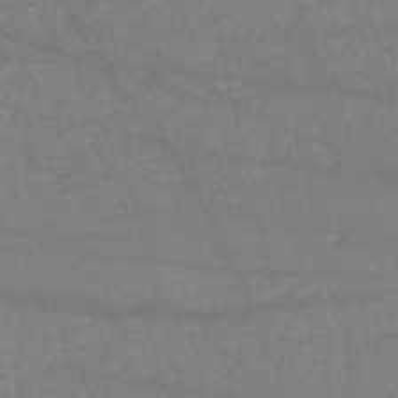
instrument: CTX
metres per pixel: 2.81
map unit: HNb
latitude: -54.1228
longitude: -37.7450
